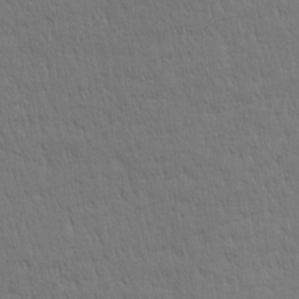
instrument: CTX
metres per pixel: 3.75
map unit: Ave
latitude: 22.6490
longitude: -135.7071
